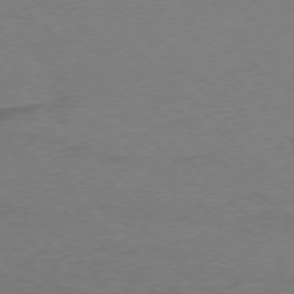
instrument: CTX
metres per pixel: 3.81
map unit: Ap
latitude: -76.1795
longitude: -78.4034
